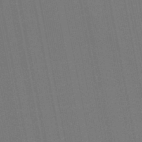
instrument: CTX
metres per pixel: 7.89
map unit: lHb
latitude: -46.7652
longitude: 78.0850
